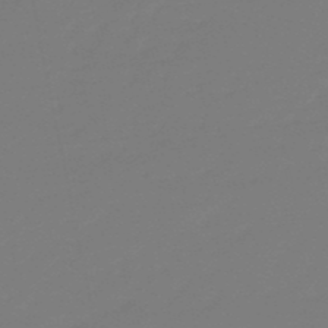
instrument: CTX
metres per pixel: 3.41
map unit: eHb
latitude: -49.5777
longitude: 77.7856
